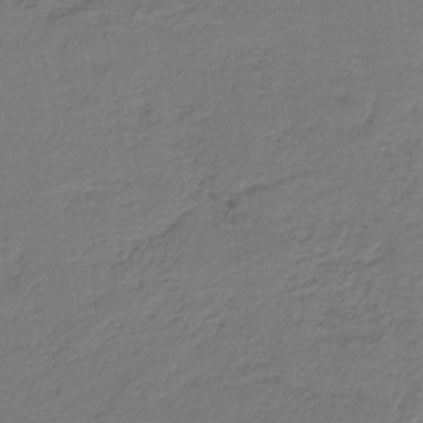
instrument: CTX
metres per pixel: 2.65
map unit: HNb
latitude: -35.7855
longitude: 57.0108
